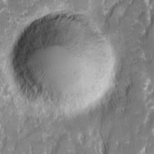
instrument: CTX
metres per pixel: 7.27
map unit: Ave
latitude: 15.1781
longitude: -134.1577
